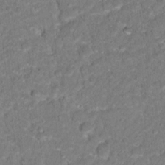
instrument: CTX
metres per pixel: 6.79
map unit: Hto
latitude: 17.0647
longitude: -37.2537
